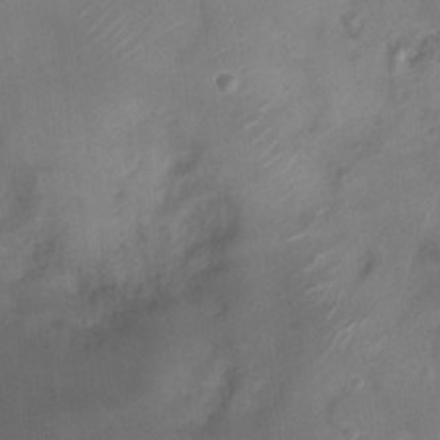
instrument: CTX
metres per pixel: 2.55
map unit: Nhu
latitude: 4.4979
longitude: -18.3467
